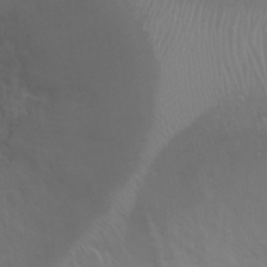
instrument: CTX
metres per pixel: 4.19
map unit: Ht
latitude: -0.7275
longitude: -16.5735
